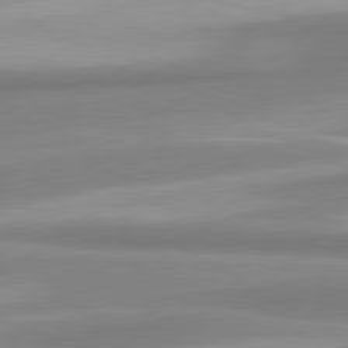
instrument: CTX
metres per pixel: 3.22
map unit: lApd
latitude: 80.4979
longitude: 175.8044
